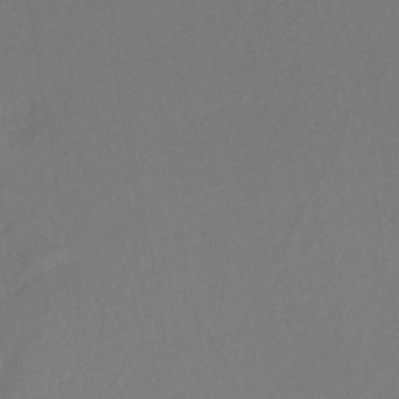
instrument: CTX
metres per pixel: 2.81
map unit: eHh
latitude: -42.2550
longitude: -33.4993
